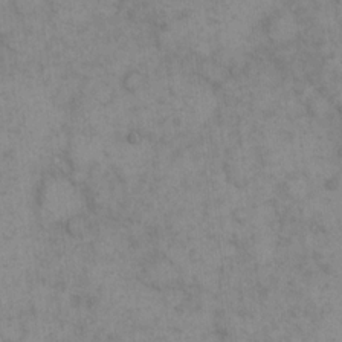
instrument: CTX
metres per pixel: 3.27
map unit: eHh
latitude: 15.4049
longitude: -66.7813
